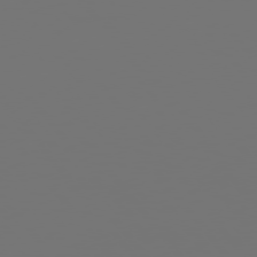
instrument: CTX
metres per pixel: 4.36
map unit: Hpe
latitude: 75.2159
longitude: -124.0822
